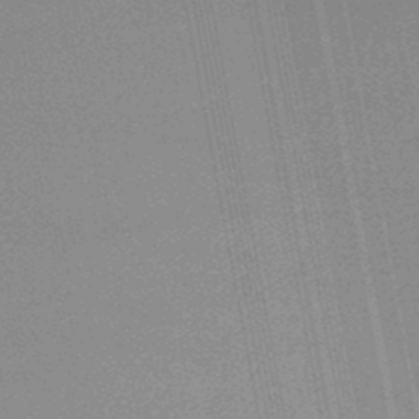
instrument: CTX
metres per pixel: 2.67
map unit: lHb
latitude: -47.2187
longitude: 68.3306
